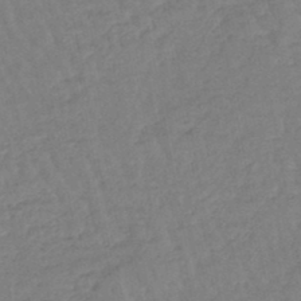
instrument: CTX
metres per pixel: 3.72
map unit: eHb
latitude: -45.3510
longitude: 80.7841
